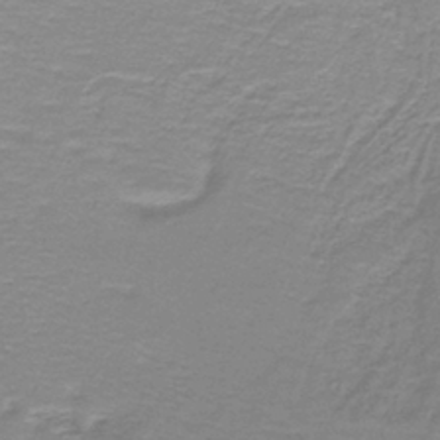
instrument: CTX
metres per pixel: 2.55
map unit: lHb
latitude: -41.2754
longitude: 56.6140
